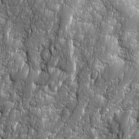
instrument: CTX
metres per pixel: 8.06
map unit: Ave
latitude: 16.2523
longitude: -134.4601
